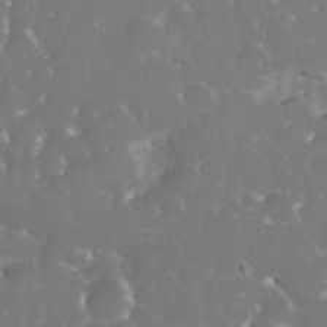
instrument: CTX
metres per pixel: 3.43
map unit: eHh
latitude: 34.5356
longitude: -63.3860
